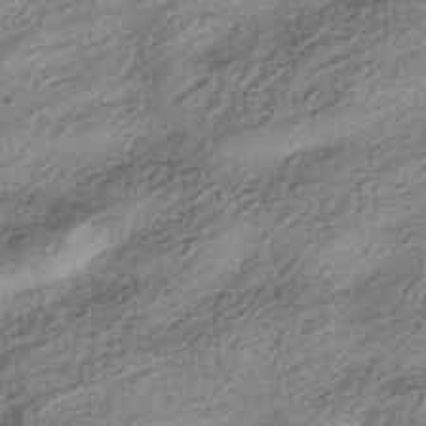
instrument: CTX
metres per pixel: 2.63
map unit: HNhu
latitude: -42.3495
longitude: 106.0094
